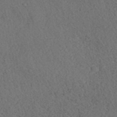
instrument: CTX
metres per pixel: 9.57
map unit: ANa
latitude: 39.6316
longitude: 21.0486
